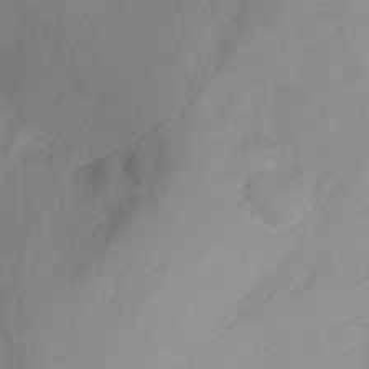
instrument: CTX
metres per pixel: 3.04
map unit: Nhu
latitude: -14.1039
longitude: -53.0837
